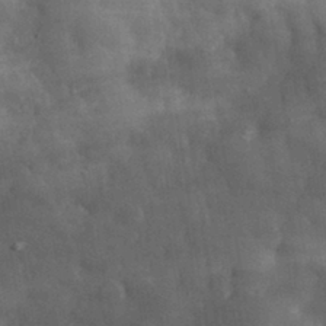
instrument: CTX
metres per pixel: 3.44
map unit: eHh
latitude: 31.8773
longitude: -70.6679
